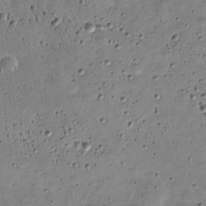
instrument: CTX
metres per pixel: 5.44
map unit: Nve
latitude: -25.7477
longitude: 105.9556
